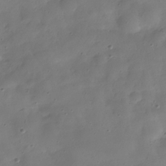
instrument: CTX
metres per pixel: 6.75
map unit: Hve
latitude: -31.6155
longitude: 95.0675
